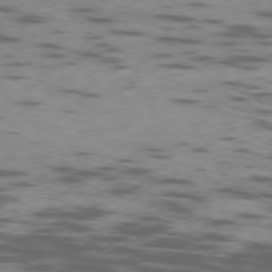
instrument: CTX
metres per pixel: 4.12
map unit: Ap
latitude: -76.9353
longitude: -68.7057
